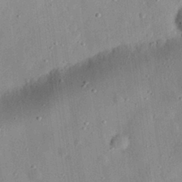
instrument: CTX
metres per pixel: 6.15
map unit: eHh
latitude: 30.1578
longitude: -74.6491
